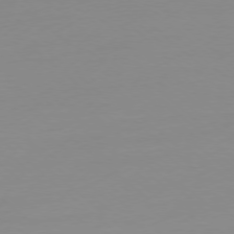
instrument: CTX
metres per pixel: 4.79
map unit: Ap
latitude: -78.1605
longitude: -66.9324
